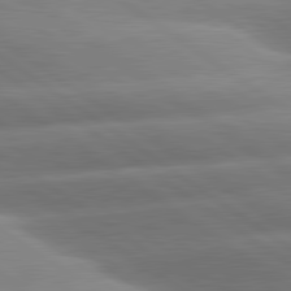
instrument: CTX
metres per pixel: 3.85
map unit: lApd
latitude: 81.1592
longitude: -157.8583
